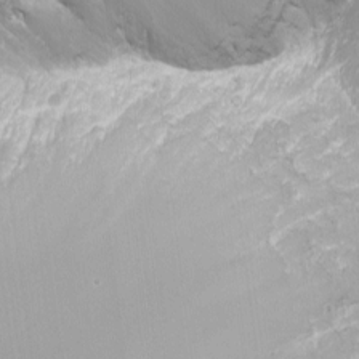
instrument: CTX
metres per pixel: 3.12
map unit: Nhu
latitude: -9.6155
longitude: -78.6113
